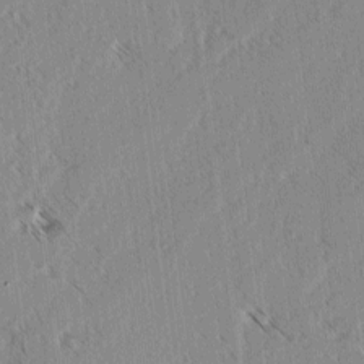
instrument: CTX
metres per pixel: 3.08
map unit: lAvf
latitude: -3.8800
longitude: -113.9717
